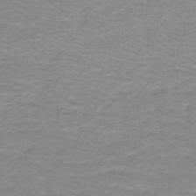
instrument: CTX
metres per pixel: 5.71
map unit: lHb
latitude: -41.5399
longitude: 56.1039
